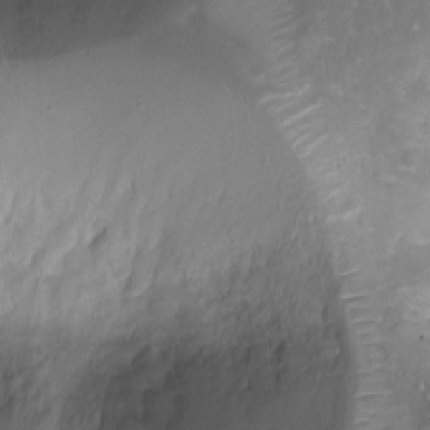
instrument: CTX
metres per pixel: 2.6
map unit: Ht
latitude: -9.1053
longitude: -20.4412
